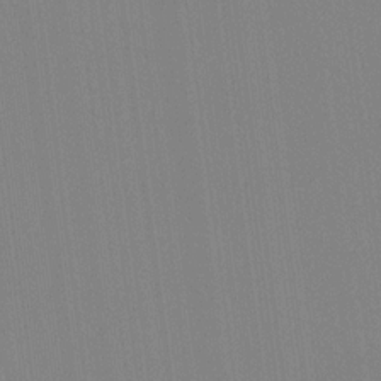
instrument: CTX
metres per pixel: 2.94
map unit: Hve
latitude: 18.0822
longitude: 149.8990
